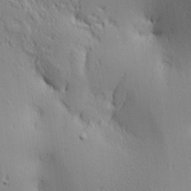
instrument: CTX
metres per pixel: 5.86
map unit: lAa
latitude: 3.7260
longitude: -117.7261
